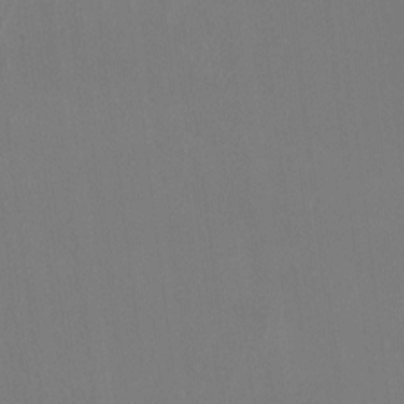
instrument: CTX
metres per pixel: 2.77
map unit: Htu
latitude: -14.1606
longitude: -49.0269
